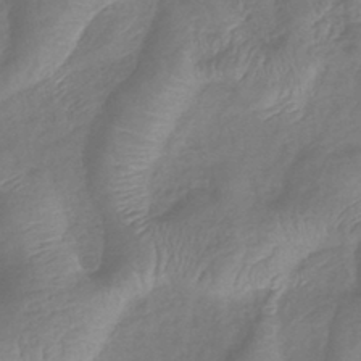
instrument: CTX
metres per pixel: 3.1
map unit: lHb
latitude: -41.0675
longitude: 79.0108
